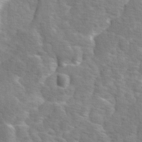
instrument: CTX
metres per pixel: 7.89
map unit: Ave
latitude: 1.0080
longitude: -111.9906
